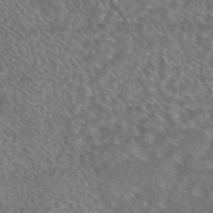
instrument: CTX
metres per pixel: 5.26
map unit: eAb
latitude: 44.9325
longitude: 114.9353
